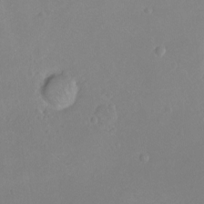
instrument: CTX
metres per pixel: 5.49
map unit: Ht
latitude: -8.2361
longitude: -36.4979
